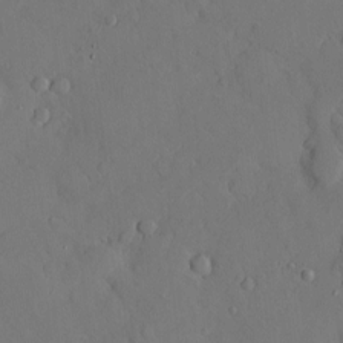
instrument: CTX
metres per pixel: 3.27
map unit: Hve
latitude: -10.6896
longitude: 176.2362
